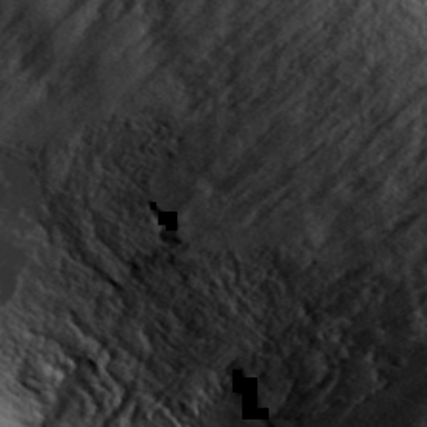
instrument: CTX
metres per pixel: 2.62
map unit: eHh
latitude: 36.6491
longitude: -80.4412
